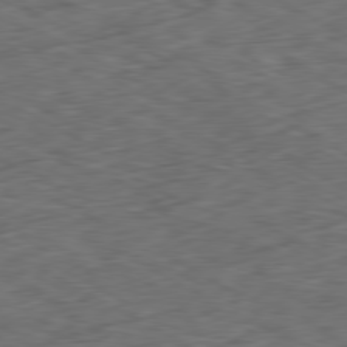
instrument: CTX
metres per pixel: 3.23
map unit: Ap
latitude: -80.6330
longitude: -73.4994
